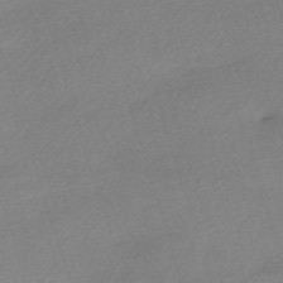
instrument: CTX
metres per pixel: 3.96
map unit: eHh
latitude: -62.0850
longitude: 53.8422
